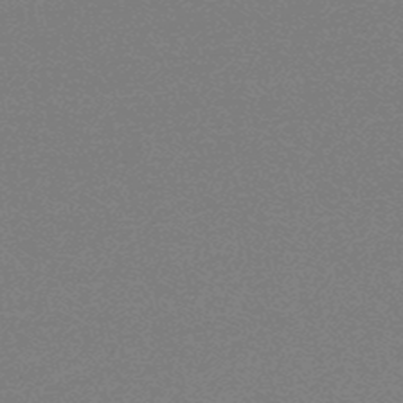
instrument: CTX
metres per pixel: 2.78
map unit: lHb
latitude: -48.6897
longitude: 82.1039
